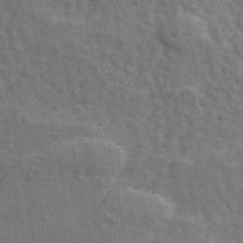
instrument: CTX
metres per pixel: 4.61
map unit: ANa
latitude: 49.4804
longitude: -82.0444
